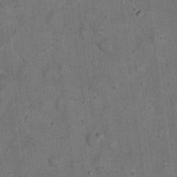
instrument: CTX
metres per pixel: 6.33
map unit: eHh
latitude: 20.1011
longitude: -60.9324
